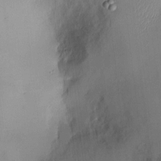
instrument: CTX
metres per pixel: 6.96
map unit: Nhu
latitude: 0.1766
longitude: -14.5924
